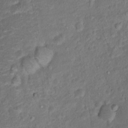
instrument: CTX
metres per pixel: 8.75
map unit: Ht
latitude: 14.7625
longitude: -41.0458
